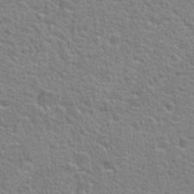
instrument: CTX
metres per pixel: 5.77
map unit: Hto
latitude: 22.8380
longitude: -46.9703
